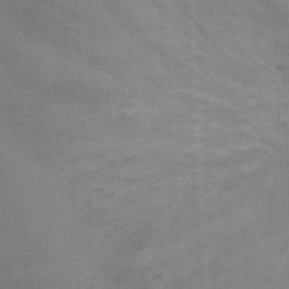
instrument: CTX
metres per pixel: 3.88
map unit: Ht
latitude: -1.1243
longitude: -17.0458
